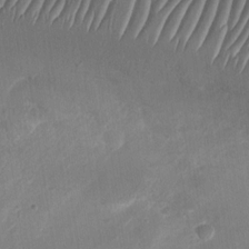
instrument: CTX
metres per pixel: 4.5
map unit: Nhu
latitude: -27.9556
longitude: -62.8002
